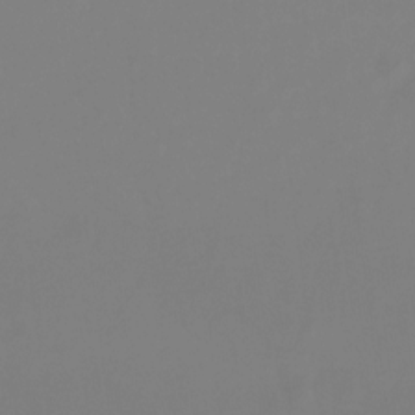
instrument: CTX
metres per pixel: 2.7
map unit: Ht
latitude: -14.2740
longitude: -53.9339
